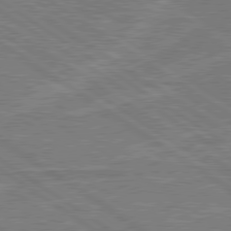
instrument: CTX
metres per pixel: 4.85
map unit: Hpe
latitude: 79.1403
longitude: -130.9703
